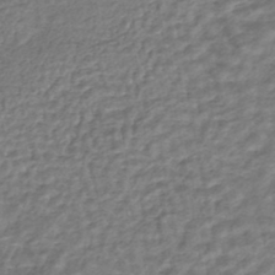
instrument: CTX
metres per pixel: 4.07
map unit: HNhu
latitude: -44.8219
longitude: 102.3495
